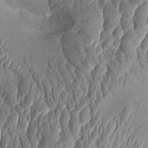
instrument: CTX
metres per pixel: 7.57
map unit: Aa
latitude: 9.0648
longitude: -131.0648
